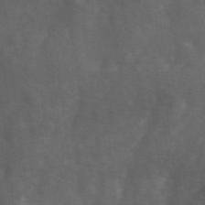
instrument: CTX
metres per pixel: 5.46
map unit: Ave
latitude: 1.8016
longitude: -112.5924
